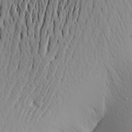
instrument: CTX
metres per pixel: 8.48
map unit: Aa
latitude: 19.2348
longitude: -147.8017
